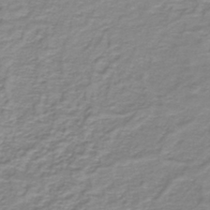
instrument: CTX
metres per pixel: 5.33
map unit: lHb
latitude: -40.1795
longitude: 61.4454
